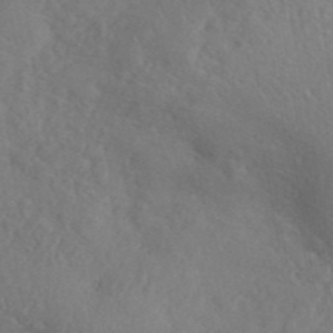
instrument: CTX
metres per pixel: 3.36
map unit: ANa
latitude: 41.8016
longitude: 53.8800
